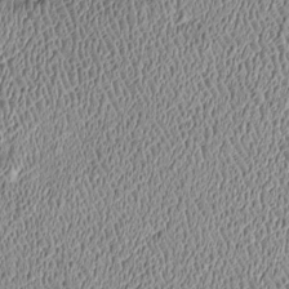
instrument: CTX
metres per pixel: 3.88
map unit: Htu
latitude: -7.1620
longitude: 156.6896
